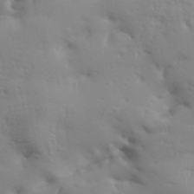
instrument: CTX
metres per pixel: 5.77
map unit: Aa
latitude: 33.4804
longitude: -143.8206
